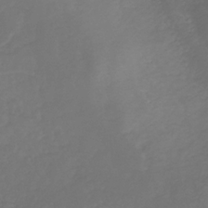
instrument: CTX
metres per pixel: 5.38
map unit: HNb
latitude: -30.8786
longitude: 62.6140
